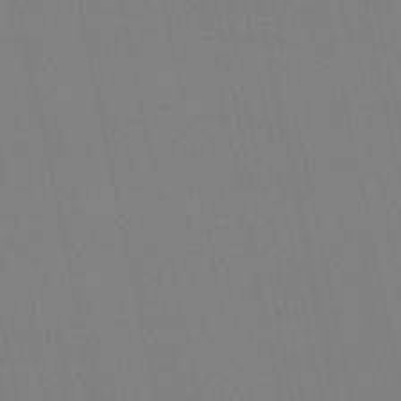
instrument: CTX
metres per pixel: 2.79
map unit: eHb
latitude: -50.3873
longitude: 68.3117
